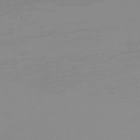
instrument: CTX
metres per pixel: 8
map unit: eHh
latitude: -5.8044
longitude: -82.5167
